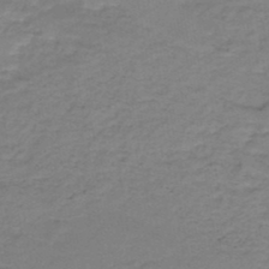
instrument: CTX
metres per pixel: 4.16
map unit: HNb
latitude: -46.7841
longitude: -38.9136
